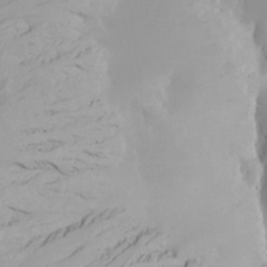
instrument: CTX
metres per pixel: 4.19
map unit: Aa
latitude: 22.0822
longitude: -145.7827
